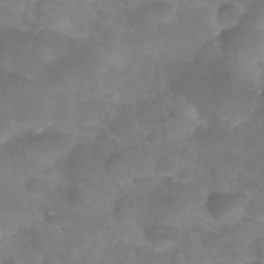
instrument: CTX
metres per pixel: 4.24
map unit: Nhu
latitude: 27.2348
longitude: -54.8947
